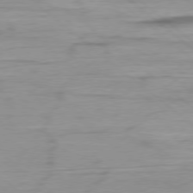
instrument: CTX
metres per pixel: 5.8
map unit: Ap
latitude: -78.7085
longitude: -78.7435
